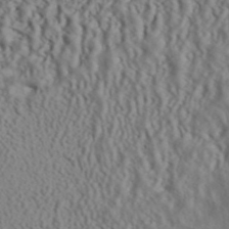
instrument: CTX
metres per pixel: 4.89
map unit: ANa
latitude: 44.6679
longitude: 44.8030
